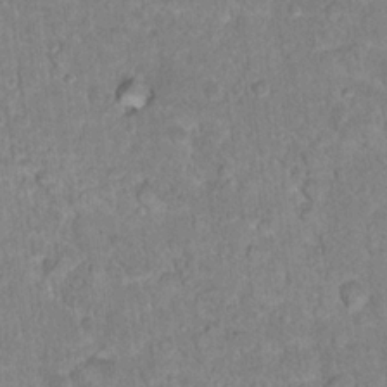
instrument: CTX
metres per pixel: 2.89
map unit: Hto
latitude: 17.1592
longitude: -34.9513
